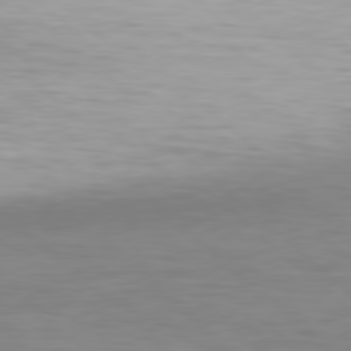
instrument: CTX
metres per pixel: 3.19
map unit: Hpe
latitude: 78.1389
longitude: -170.7246
